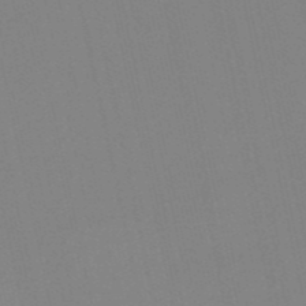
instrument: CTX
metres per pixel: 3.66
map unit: HNb
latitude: -53.5777
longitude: -39.4993
